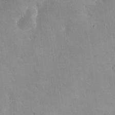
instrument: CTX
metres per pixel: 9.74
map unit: eHh
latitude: 26.2145
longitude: -65.9150
